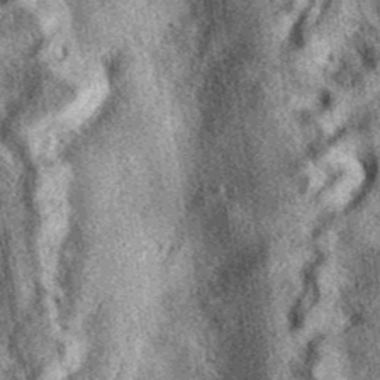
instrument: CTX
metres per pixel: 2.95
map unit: eAb
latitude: 39.2348
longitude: 109.0864
